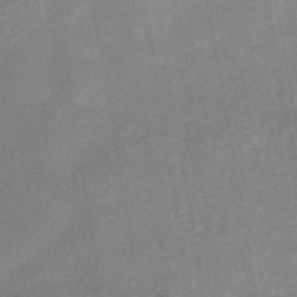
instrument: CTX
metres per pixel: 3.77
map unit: Nhe
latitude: -40.9919
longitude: -109.6882
